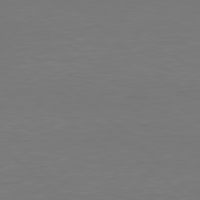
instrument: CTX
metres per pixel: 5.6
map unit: Hpe
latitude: 78.1767
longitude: -121.5182
